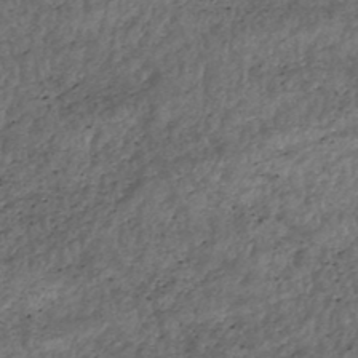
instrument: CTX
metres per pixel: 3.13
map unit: HNhu
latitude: -47.3698
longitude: 28.7652
